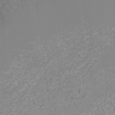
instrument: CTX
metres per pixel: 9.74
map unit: ANa
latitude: 40.7246
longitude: 25.6911
